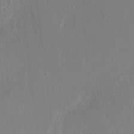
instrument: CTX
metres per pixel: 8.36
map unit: Ht
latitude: -1.7289
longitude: -16.2900
